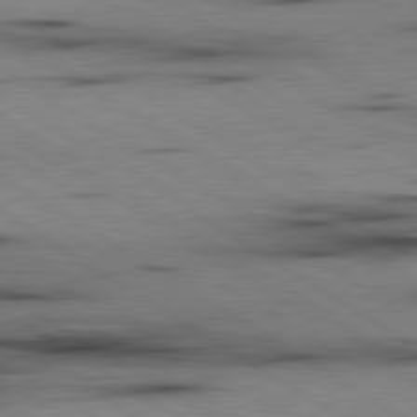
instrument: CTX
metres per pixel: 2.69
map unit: lApd
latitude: 80.1578
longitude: 158.8785
